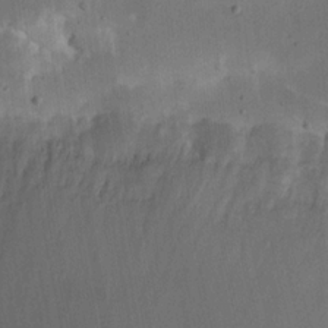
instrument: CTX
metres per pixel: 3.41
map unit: Nhu
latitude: 19.0080
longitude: -74.1767
